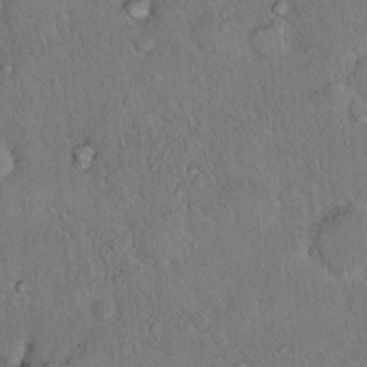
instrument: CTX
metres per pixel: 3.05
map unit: Nhu
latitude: 12.8380
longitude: -26.9514
